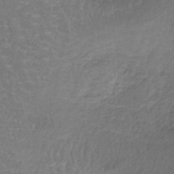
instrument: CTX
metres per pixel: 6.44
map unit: lHb
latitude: -39.0864
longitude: 61.3321
